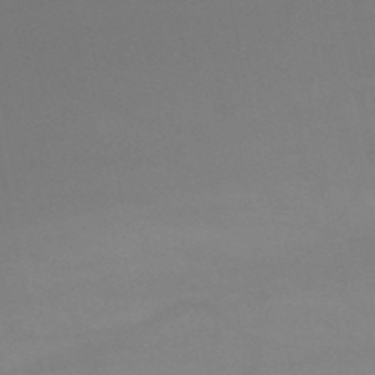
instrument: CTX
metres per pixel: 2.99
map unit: HNb
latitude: -51.5966
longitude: -41.9528
